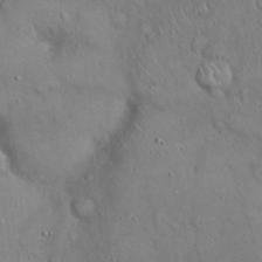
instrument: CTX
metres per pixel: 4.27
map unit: eHh
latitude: 19.5371
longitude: -60.4412
